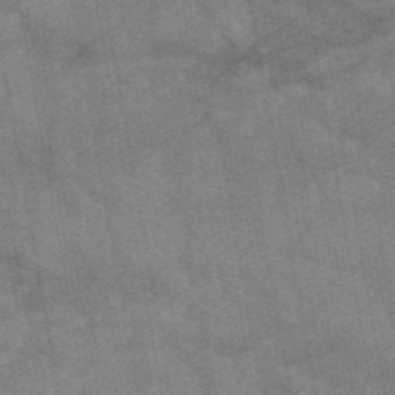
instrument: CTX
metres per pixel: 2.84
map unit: HNb
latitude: -55.8423
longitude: -40.1199
